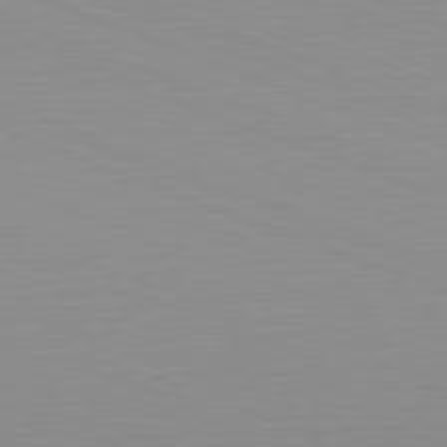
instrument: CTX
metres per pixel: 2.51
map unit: Hpe
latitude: -82.4440
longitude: 6.4629
